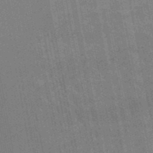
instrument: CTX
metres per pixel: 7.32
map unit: lHb
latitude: -48.6519
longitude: 73.7100
